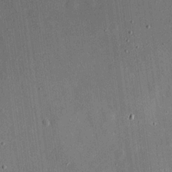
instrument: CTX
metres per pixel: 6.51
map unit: eHh
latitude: 18.3278
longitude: -69.8583
